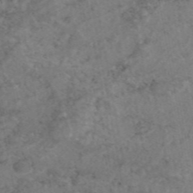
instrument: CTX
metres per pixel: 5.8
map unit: eAb
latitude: 45.2159
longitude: 114.3117
